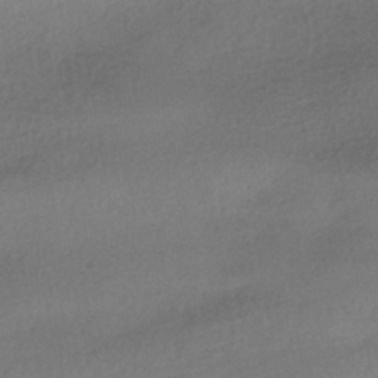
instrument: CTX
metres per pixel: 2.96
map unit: HNhu
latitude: -41.5588
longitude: 95.1431
